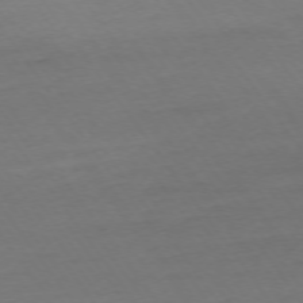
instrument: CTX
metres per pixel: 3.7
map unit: Ap
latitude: -74.8219
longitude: -80.8191
